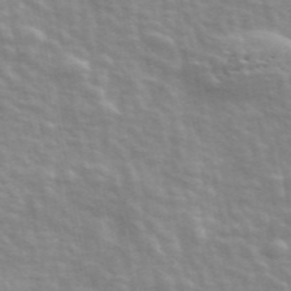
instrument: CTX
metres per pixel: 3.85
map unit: ANa
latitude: 47.5749
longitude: -82.8946
